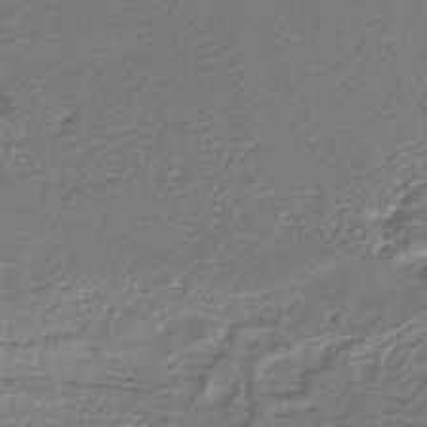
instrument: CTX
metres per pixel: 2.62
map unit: lHb
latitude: -38.6141
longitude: 58.9541
